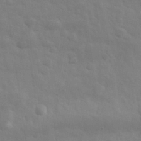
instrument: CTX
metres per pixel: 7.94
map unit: eHh
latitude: 31.4994
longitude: -70.2711
